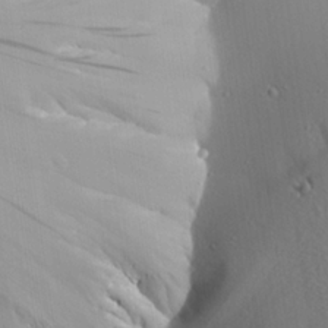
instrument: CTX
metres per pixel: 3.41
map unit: Aa
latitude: 21.4427
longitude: -143.8395
